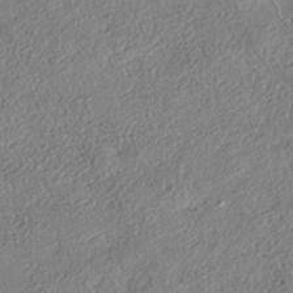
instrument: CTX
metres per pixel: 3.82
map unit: eHh
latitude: -42.2550
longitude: 121.4832
